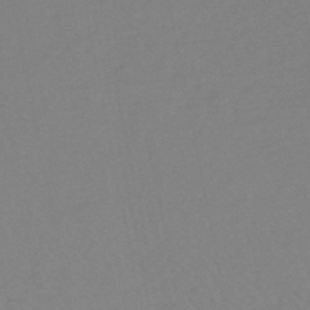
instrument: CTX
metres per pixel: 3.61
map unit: HNhu
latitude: -48.9542
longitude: 99.5966
